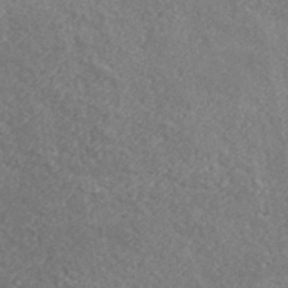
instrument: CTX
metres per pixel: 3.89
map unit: lHvf
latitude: 40.7813
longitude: -87.3104
